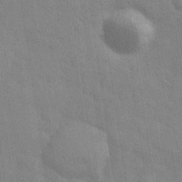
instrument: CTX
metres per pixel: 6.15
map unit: eHh
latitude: 32.6302
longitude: -70.8947
